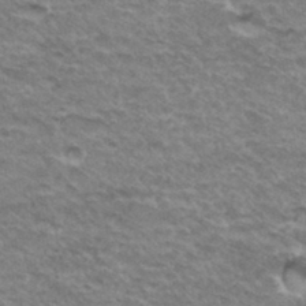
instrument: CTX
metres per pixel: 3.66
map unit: Hto
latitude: 36.0255
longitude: -42.7813
